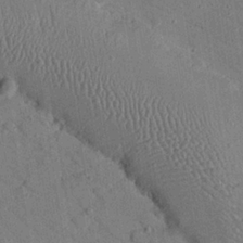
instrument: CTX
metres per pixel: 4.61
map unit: Nhu
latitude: 24.4790
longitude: -73.4994
